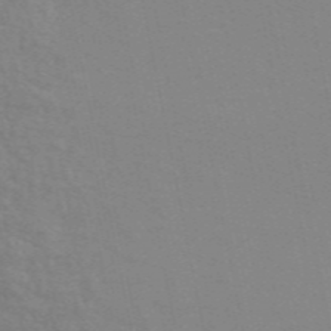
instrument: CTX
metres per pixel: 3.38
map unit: ANa
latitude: 49.4426
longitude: -74.3089
